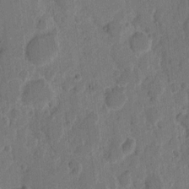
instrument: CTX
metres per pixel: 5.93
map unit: eHh
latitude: 9.2915
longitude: -64.4979
